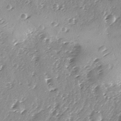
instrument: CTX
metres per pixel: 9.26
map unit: Ave
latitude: -8.8408
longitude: -117.8394
